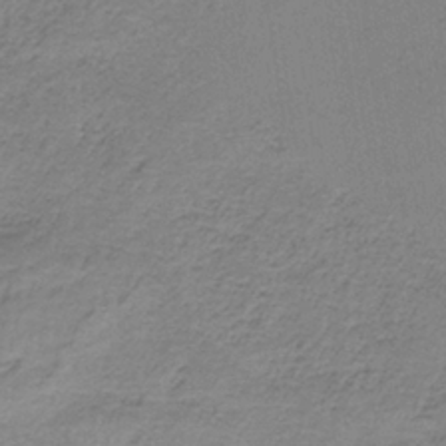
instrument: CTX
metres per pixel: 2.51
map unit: HNb
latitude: -35.1431
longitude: 56.6707
